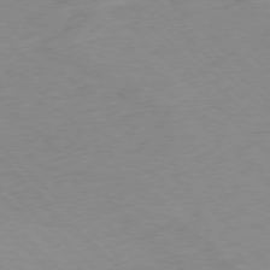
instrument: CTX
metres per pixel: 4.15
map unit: Ap
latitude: -77.2187
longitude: -85.1781
